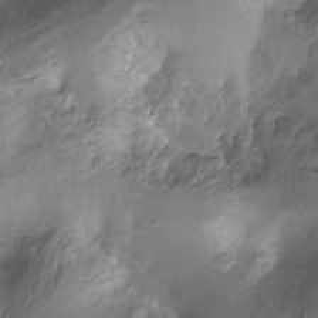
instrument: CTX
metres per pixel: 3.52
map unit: Hto
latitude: -13.0864
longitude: -40.6868
